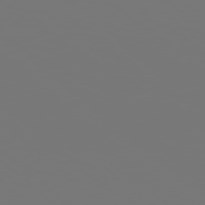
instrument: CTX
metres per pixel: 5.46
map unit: Hpe
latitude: 78.2145
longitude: -177.5560
